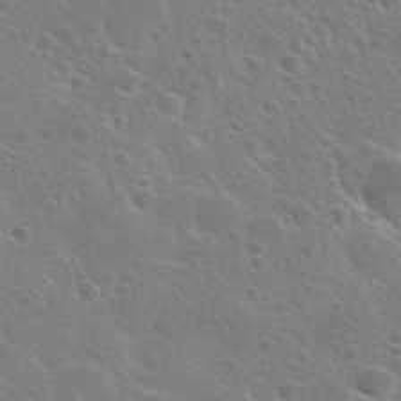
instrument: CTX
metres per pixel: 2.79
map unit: Nhu
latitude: 28.5923
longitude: -53.5749
